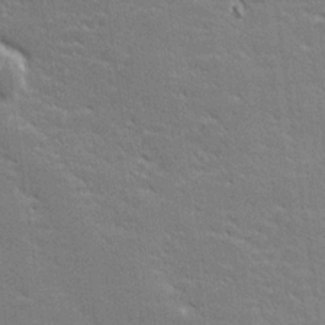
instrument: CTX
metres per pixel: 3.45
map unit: lHvf
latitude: 26.8380
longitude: 142.0661
